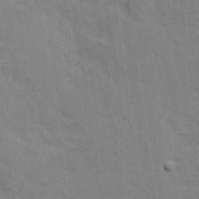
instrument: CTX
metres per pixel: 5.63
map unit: Ave
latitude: 10.9892
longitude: -102.1955
